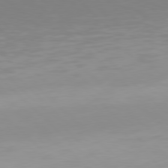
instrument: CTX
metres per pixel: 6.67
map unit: Hpe
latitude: 77.5182
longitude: -164.6302
